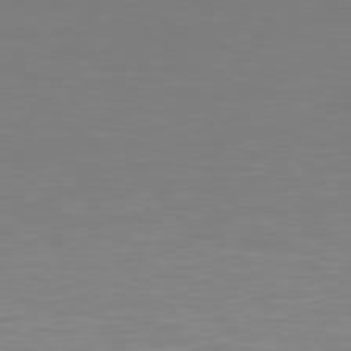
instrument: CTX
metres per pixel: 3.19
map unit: Hpe
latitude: 78.3656
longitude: -138.9514
